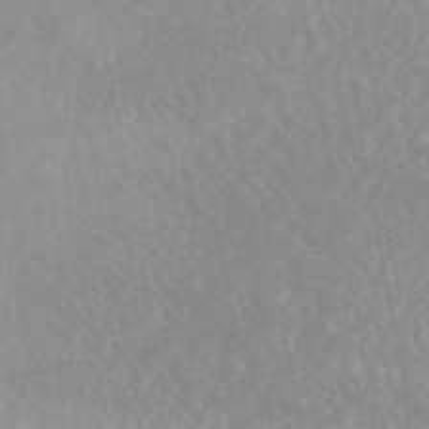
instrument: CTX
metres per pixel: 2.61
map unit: eAb
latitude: 45.3670
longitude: 124.7841
